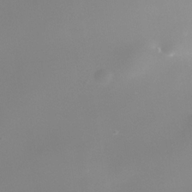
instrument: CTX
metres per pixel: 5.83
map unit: Nhe
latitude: -36.5951
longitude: -117.8583
